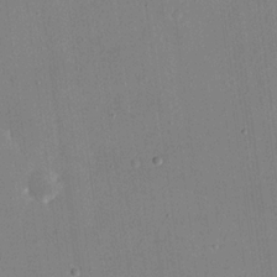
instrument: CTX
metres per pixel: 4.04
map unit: eHh
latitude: 17.7261
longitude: -70.5168
